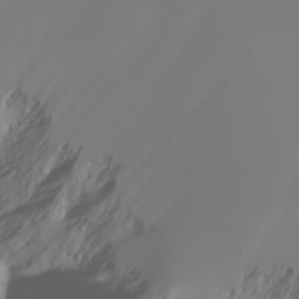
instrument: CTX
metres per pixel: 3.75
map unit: Ht
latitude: -16.7652
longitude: -46.9325
